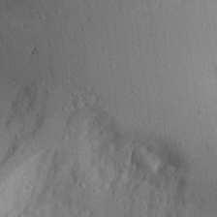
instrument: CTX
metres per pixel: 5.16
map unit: Aa
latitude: 28.4979
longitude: -146.6491
